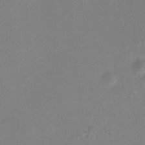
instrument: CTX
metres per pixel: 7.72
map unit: HNhu
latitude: 7.2348
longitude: 0.0472
